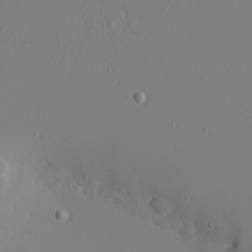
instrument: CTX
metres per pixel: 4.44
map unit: eHh
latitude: -6.2361
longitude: -80.7246
